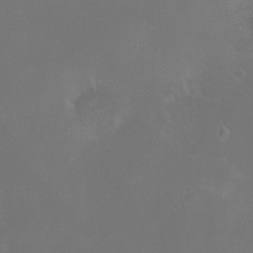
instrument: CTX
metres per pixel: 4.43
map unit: HNhu
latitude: 6.7435
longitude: 6.8408
